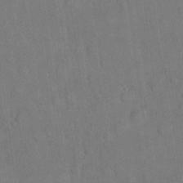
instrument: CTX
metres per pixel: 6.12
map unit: eHh
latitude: 22.0255
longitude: -62.3468
